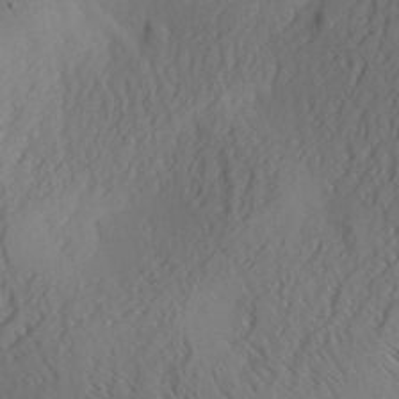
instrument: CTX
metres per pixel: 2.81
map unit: Aa
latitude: 30.4601
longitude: -141.4615
